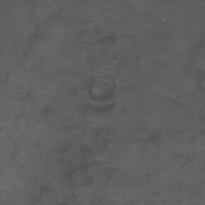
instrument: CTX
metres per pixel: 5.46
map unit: Nhu
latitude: 26.0255
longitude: -53.8772
